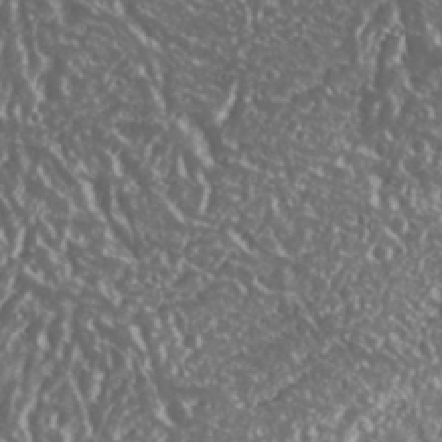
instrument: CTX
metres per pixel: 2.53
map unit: Nhu
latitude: 24.9891
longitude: -59.0647
